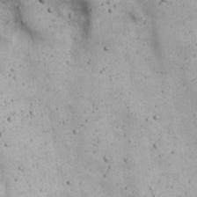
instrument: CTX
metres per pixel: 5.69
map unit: Nhu
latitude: 22.0255
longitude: -69.6883
